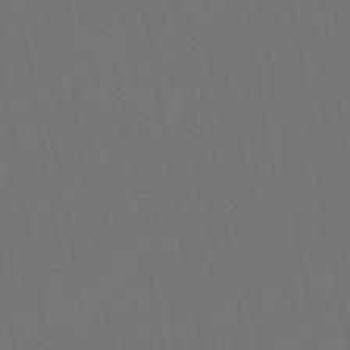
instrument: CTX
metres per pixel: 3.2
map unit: HNhu
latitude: -48.5763
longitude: 99.9367
